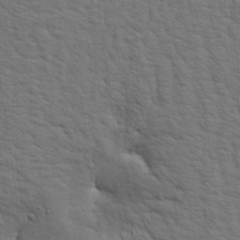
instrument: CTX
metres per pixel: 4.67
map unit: Aa
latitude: 19.7260
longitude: -141.9150
